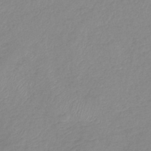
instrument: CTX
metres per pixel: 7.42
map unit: eHb
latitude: -40.2550
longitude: 80.9542
